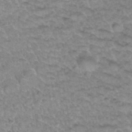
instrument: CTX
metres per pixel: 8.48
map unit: Hto
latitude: 34.8002
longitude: -47.9906
